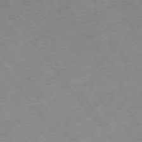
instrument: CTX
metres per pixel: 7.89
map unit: Hpe
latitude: -76.1606
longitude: -18.9702
